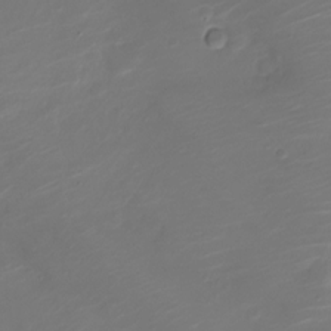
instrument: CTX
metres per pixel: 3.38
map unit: Nve
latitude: -21.0486
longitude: 105.7666
